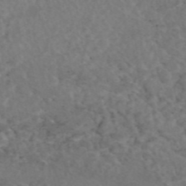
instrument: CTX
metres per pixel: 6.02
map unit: eAb
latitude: 44.9325
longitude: 115.4265
